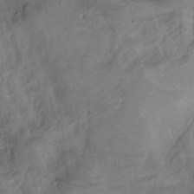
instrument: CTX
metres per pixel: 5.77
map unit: Hto
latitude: -8.6140
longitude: -44.7246
